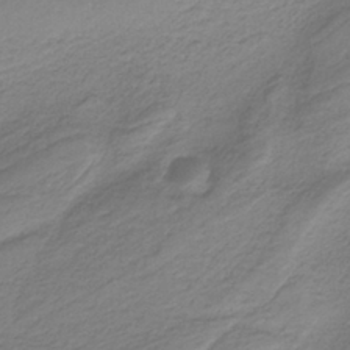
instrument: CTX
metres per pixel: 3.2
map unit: HNb
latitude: -37.8800
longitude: 53.4832
